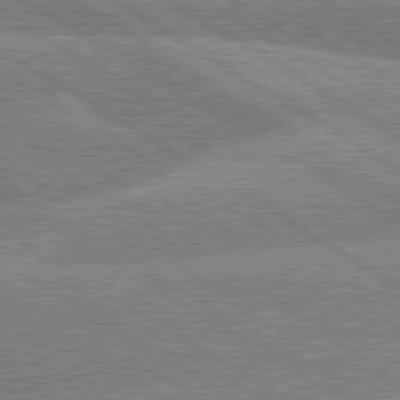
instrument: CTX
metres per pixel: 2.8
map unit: lApd
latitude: 79.6127
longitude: -133.4615
